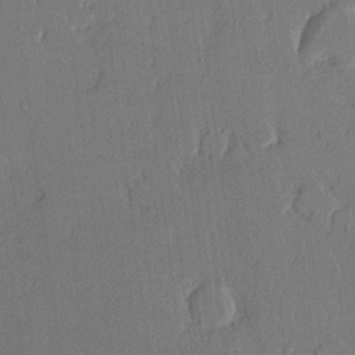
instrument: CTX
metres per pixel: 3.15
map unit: lHvf
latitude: 20.5546
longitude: 146.5573
